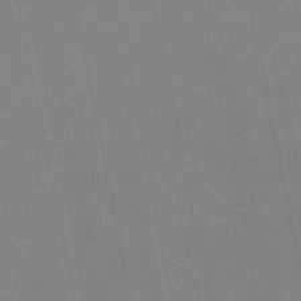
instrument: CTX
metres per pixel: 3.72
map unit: lHb
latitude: -41.9556
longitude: 67.1620
